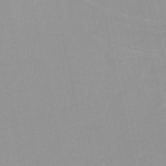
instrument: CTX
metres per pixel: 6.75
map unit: HNb
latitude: -48.2929
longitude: -43.6505
